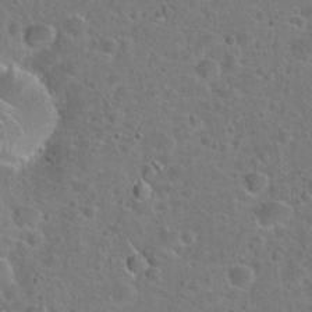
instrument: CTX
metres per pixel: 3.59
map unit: Hto
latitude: 23.4426
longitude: -46.6302
